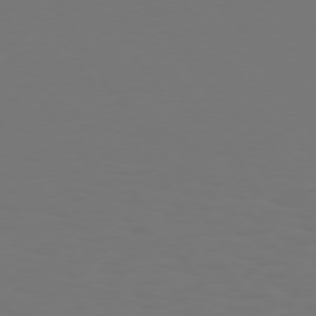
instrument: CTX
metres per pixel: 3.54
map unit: Hpe
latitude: 73.6505
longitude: -123.3671
